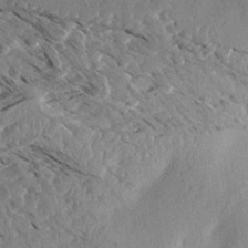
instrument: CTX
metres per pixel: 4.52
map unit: Aa
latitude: 12.8380
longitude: -141.9339
